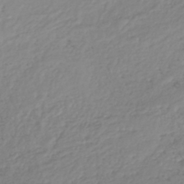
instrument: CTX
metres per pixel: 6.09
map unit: lHb
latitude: -41.7855
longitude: 71.4832
